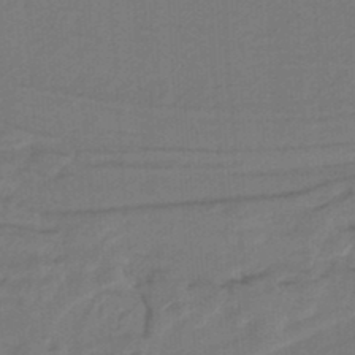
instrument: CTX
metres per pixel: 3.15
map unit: lHb
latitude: -38.1417
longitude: 55.9745
